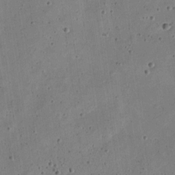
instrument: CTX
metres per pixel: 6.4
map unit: Nve
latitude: -26.1983
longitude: 105.9745
